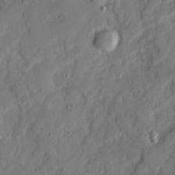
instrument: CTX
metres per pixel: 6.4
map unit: Ave
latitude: 20.1011
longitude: -129.2159
